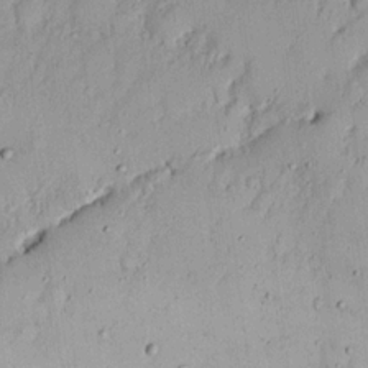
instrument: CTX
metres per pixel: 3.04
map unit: Nhu
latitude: 17.8961
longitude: -72.8947
